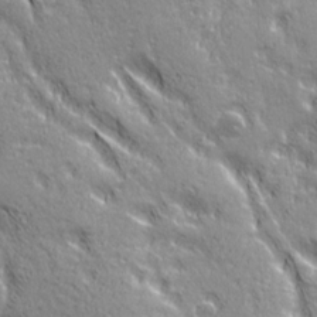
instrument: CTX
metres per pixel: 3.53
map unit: Ave
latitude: 21.1214
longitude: -135.5182
